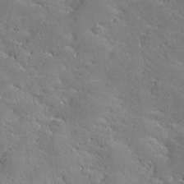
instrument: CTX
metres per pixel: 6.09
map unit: lHvf
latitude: 26.7813
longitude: 141.7477
